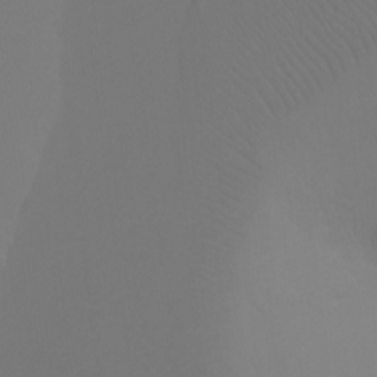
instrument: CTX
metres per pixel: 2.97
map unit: Htu
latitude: -7.4076
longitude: -33.3860
